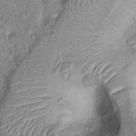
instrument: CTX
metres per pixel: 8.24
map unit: Ht
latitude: -0.3118
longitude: -13.7072
